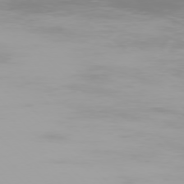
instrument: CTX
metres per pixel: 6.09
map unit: Ap
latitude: -77.5021
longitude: -73.0270
